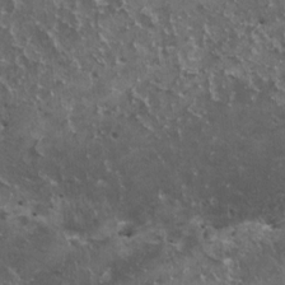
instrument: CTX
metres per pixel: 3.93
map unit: HNhu
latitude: 3.1403
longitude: 5.4076
